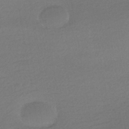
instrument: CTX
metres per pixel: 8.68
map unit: HNhu
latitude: -42.1794
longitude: 95.2376
